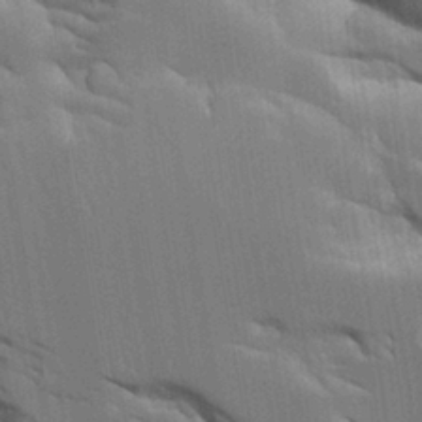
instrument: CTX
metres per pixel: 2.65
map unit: Aa
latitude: 10.8947
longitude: -125.8772
